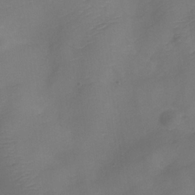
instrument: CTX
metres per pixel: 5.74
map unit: Hve
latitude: -32.6519
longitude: 93.2376
